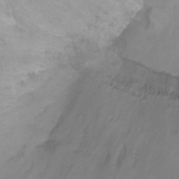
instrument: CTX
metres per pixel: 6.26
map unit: Ht
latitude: 1.3670
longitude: -35.4993
